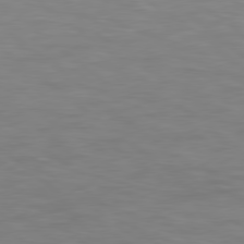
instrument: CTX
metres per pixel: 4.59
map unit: Hpe
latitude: 78.3279
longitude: 175.8044
